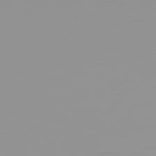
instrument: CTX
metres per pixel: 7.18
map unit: Hpe
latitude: 77.7638
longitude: -141.1403
